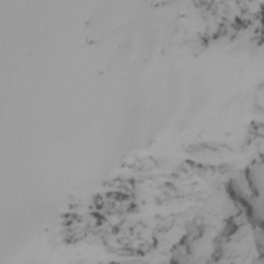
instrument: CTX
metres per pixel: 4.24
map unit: Nhu
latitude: -6.9541
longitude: -93.6316
